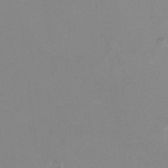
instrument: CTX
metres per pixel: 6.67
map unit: HNhu
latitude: -0.5952
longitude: -4.9703
